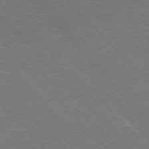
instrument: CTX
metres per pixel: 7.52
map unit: Hpe
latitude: -77.2187
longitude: -12.9136
